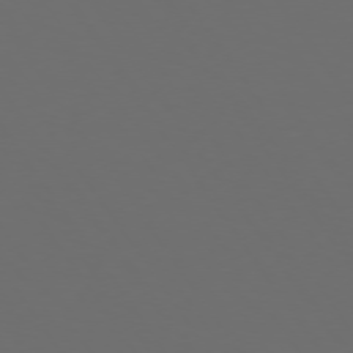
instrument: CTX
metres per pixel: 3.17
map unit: Hpe
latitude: 74.1011
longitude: -124.4979
